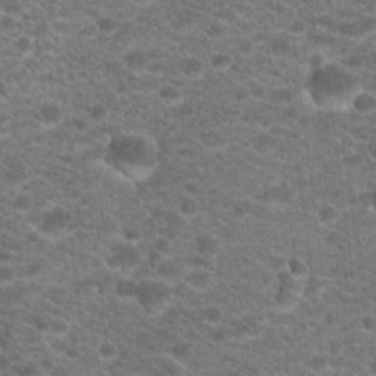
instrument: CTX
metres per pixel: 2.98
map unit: Hto
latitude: 19.4804
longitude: -37.5938
